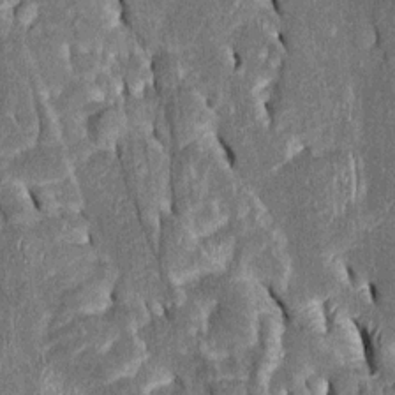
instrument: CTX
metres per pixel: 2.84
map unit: Htu
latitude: -1.2943
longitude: 149.8612
